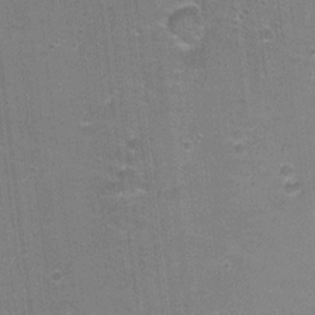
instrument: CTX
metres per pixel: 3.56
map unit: Nhu
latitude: 2.3845
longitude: -17.5749
